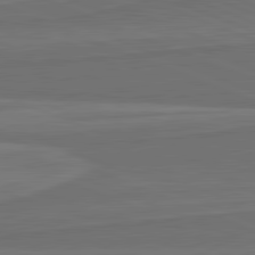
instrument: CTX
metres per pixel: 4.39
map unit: lApd
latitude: 82.1577
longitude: 168.7841
